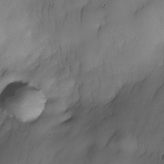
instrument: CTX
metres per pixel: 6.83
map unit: Nhe
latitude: -30.4629
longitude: -139.7639
